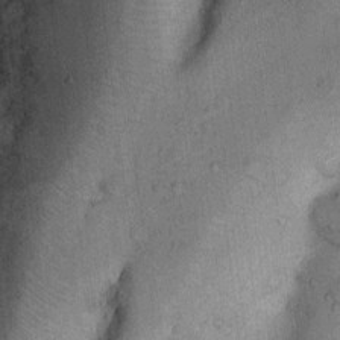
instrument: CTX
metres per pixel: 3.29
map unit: Nhu
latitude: 6.3089
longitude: -23.7261
